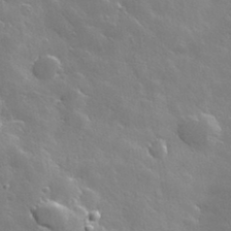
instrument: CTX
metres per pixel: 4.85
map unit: lHvf
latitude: 36.0633
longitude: -91.2159
